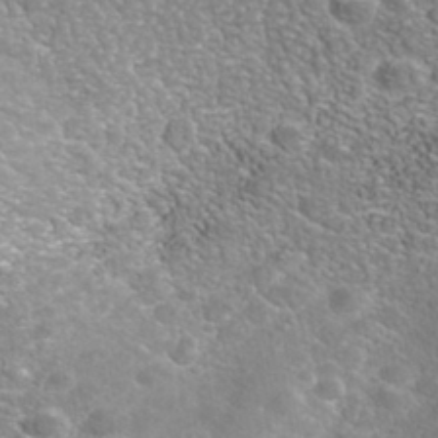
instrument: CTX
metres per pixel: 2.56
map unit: Nhe
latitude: -40.9730
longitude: -100.1200
